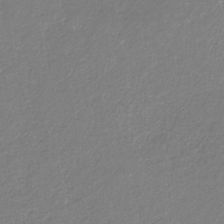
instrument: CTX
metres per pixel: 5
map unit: eHb
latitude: -30.9730
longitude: 66.9164
